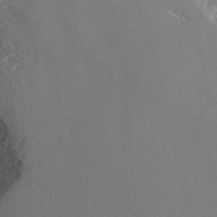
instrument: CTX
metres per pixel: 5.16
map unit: ANa
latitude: 41.9150
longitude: 54.4251
